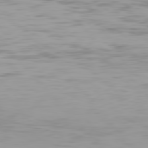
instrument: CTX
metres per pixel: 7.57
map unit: Hpe
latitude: 77.6127
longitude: -166.4034
